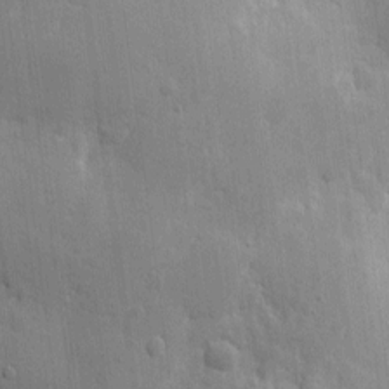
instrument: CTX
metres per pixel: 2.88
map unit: eHh
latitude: 7.0458
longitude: -72.2712
